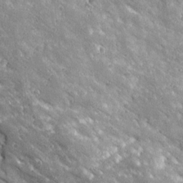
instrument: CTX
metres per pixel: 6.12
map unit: Ave
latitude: 19.7449
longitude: -135.9906
